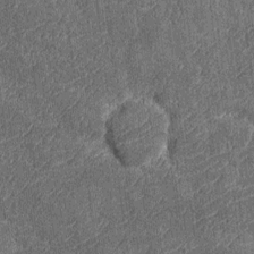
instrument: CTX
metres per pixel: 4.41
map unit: Nhu
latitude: -12.2929
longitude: -22.7246
